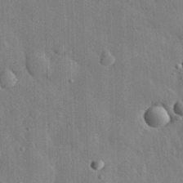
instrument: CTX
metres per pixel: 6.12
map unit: eHh
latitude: 29.4237
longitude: -80.1011
